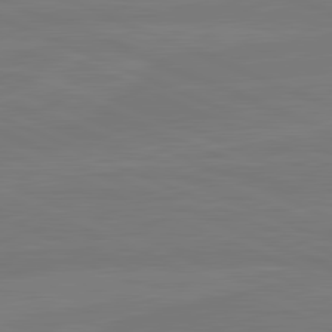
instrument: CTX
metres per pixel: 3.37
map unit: lApd
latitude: 81.8961
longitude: -178.4412
